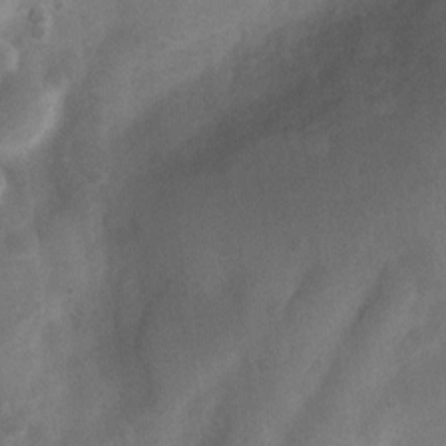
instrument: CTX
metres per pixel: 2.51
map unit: Nhu
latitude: 7.1214
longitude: -23.1781
